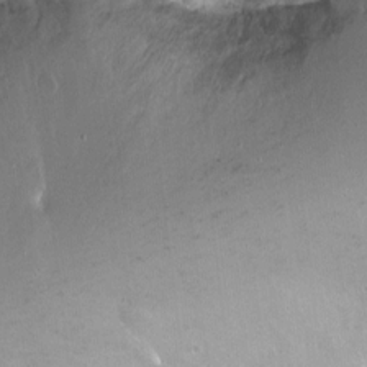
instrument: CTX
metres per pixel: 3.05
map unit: Nhu
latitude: -10.7085
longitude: -36.9325
